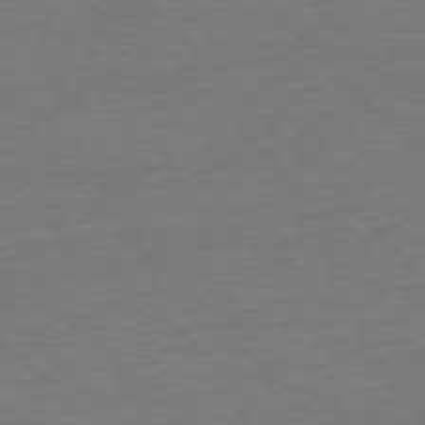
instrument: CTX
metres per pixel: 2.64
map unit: Ap
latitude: -76.6141
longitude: -94.8191
